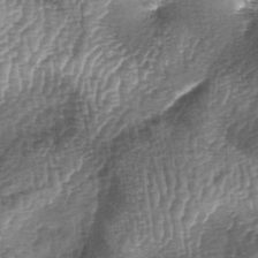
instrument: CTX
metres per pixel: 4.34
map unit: lAa
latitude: -5.3131
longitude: -128.1578
